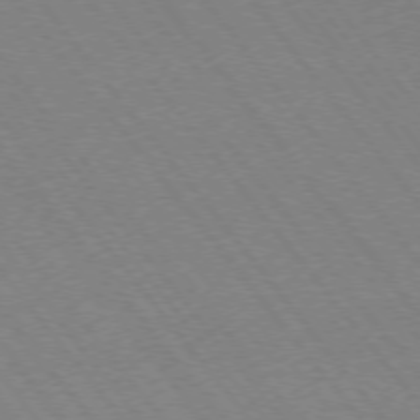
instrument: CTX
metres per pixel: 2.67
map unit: Ap
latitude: -76.0283
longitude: -95.7828
